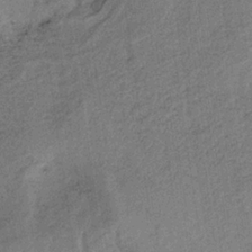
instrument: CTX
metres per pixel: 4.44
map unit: HNb
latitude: -32.3496
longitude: 62.3684
